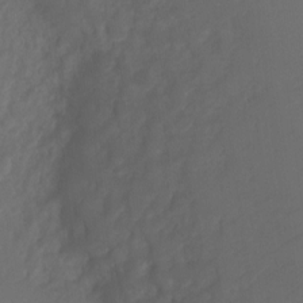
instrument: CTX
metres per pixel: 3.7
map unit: Ht
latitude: -10.6141
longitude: -35.3292
